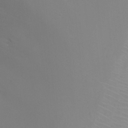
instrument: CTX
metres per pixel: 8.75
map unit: Ht
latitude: -1.2943
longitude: -19.4615
